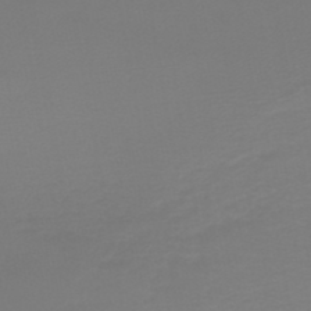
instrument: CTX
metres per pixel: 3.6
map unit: lHb
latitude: -45.6155
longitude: 64.0094
